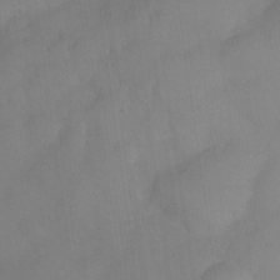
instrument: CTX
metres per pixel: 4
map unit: Nve
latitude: -27.0486
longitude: -148.3278
